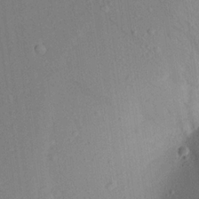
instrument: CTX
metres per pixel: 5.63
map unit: Aa
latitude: 20.4412
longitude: -141.2159
